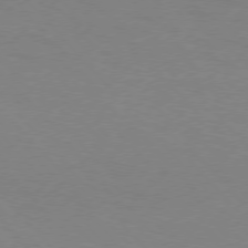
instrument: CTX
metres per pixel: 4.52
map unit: Hpe
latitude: 75.8961
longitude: -140.5167
